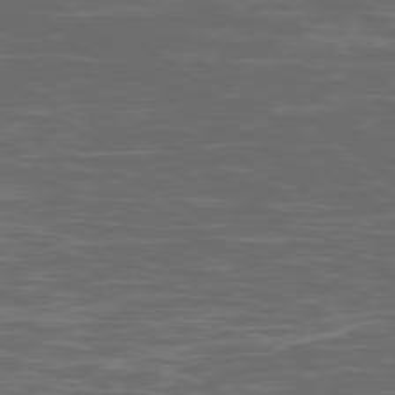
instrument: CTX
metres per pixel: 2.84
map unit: Ap
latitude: -78.9730
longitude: -103.5938
